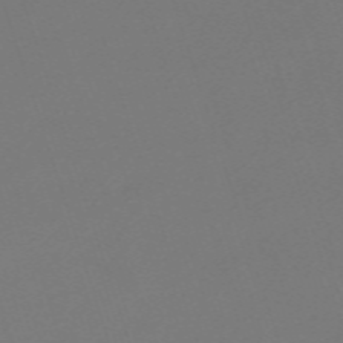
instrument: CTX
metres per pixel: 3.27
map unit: eHh
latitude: -62.9730
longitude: 51.6155
